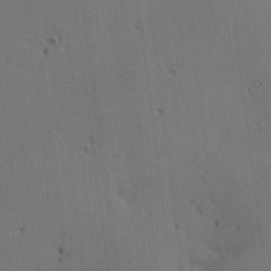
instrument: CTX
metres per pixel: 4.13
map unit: lAa
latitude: 12.5924
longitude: -108.3656
